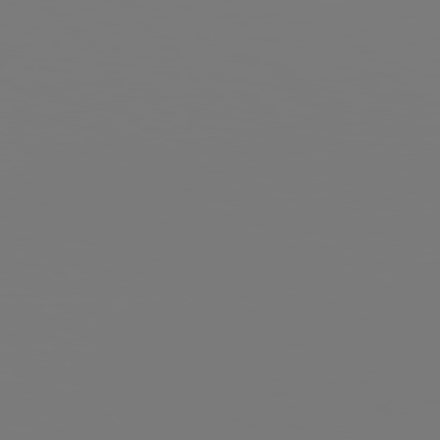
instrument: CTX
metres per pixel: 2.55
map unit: Hpe
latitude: 76.2144
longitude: -127.5749
